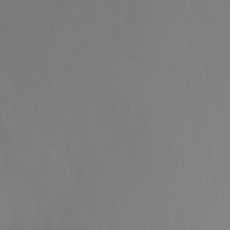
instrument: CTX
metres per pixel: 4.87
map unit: Nhu
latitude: -6.5951
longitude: -49.8016
